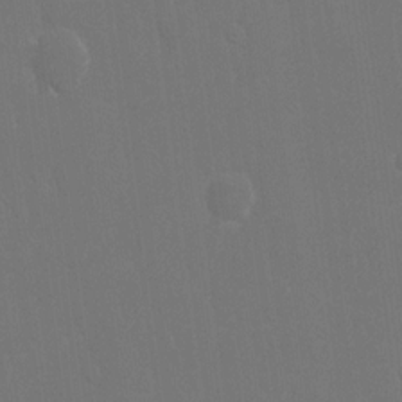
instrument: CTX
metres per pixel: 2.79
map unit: eHh
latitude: 15.5372
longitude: -72.1956
